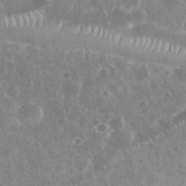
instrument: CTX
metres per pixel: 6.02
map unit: eHh
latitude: 35.4993
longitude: -62.0633
